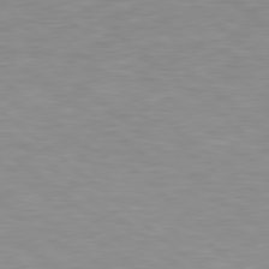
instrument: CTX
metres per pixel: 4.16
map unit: Hpe
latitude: 78.6680
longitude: -150.6679
